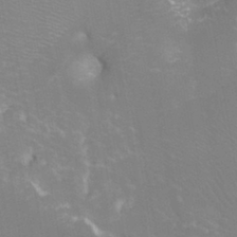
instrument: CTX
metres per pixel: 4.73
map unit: Ht
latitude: -3.4076
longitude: -26.9703
